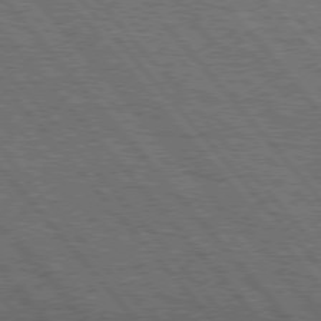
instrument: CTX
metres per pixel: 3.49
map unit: Hpe
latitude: 75.9339
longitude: -153.8206
